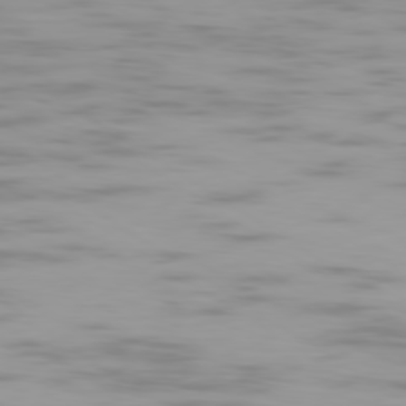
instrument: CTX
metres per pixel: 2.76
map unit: Ap
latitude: -79.5777
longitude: -102.6112
